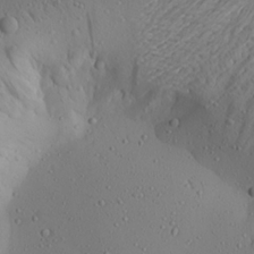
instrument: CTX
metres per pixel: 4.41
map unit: Aa
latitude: 22.9325
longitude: -144.0444
